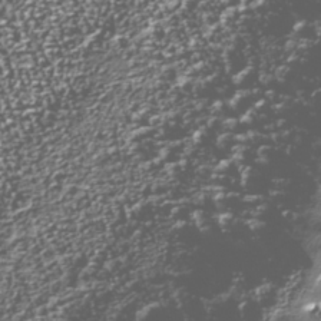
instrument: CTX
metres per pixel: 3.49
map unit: Nhu
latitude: -39.3699
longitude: -83.1403
